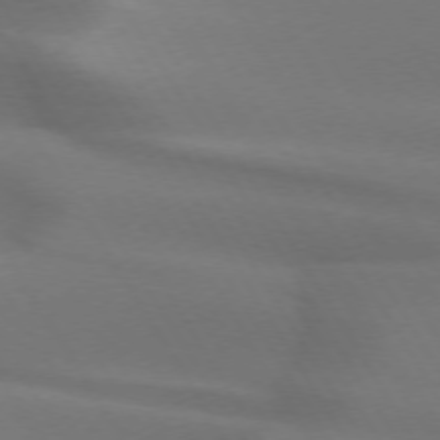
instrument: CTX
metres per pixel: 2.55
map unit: lApd
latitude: 72.9703
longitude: -50.4790
